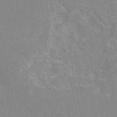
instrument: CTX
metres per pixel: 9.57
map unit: eAb
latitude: 45.9339
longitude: 115.8989
